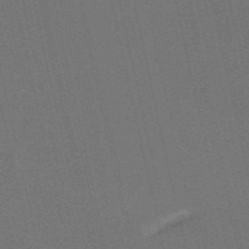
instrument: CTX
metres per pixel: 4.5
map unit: HNb
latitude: -51.6344
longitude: -50.5167
